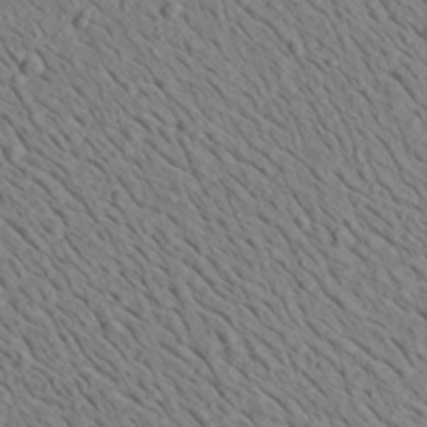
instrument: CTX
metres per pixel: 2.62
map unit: Aa
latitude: 22.2333
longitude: -140.1199
